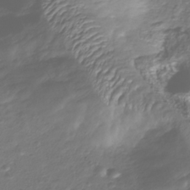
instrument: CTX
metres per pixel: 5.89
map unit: Nhu
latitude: -39.4644
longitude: -81.6883
